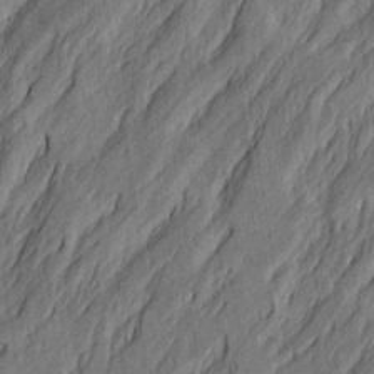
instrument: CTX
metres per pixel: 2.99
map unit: Htu
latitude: -4.5384
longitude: -177.6127
